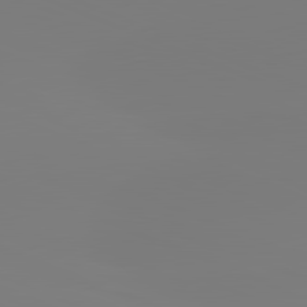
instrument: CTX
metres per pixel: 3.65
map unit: lApd
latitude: 81.7072
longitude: -159.4993
